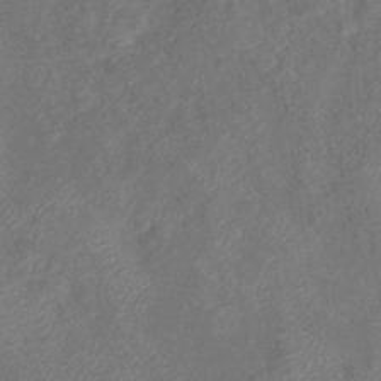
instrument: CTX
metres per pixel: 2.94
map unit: eHb
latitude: -39.3321
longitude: 77.3510
